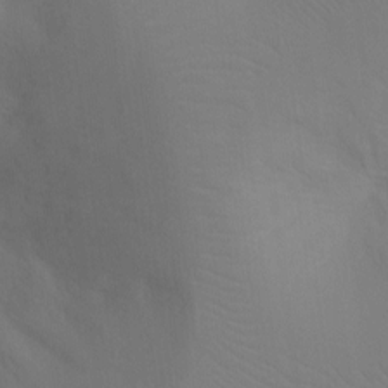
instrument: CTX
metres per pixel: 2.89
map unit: Ht
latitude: -8.3684
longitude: -28.6679
